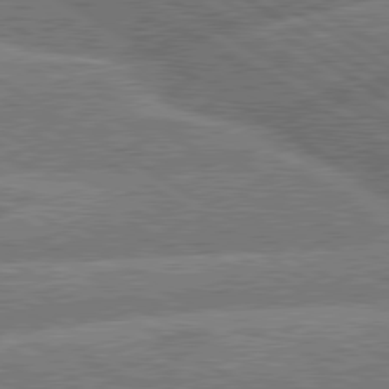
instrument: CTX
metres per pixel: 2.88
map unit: lApd
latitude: 79.9717
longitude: -158.1956
